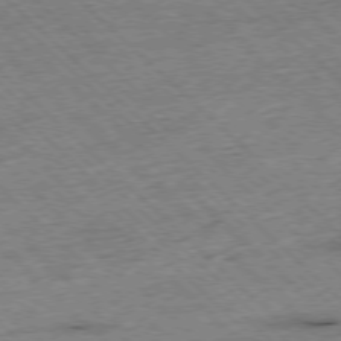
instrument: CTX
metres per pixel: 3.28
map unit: Hpe
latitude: -77.3888
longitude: -15.0081
